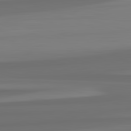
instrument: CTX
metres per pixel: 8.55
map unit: lApd
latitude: 82.9135
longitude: 164.4629
